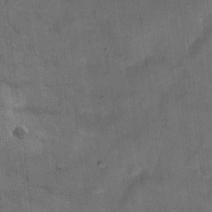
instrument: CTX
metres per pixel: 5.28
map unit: eHh
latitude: 13.2726
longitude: -65.3104
